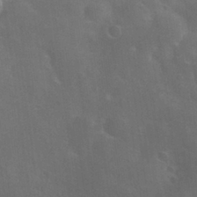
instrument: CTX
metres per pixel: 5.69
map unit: Nhu
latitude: 27.8583
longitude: -55.7449
